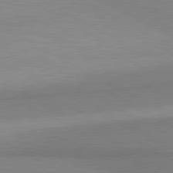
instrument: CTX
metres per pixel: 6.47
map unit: lApd
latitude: 81.0269
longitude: 158.6896
